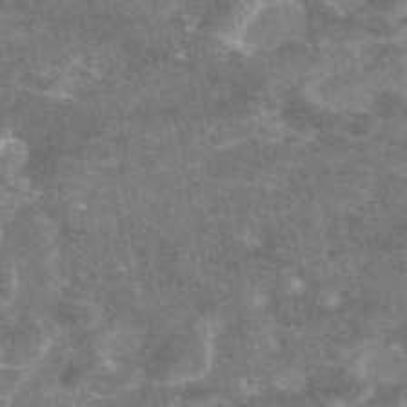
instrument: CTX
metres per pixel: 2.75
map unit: eAb
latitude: 47.5183
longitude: 118.0283
